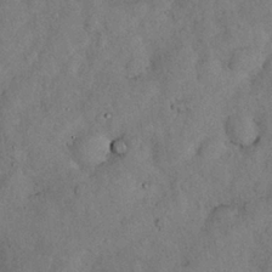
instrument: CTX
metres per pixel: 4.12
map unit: Nhu
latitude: 27.6127
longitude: -70.8002
